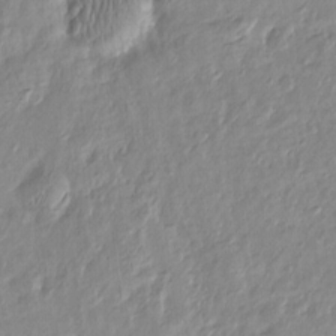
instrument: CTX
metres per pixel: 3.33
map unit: Htu
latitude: -6.5196
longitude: 174.8407
